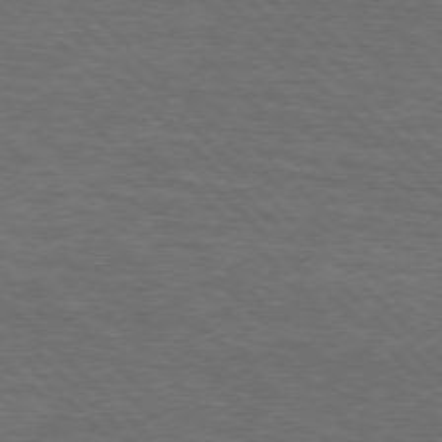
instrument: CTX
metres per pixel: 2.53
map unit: lApd
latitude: 75.7450
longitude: -83.4615
